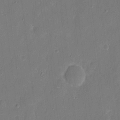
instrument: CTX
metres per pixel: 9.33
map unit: eHh
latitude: 6.6113
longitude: -68.6869
